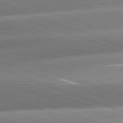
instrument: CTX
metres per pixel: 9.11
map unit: lApd
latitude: 81.3671
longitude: -158.7813
